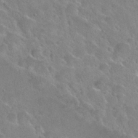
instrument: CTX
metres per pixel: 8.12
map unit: Nhu
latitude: 29.8583
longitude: -52.8569
